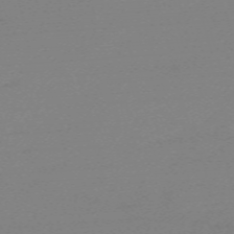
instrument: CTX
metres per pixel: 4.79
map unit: eHh
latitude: -62.3306
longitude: 52.3495
